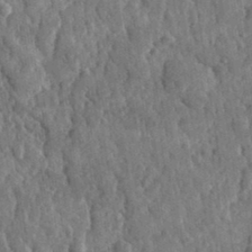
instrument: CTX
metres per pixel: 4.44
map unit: lHvf
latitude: 35.1781
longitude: -87.7638
